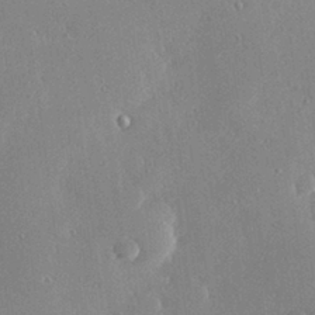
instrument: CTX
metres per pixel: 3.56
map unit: Hve
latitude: 28.7624
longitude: -91.6505
